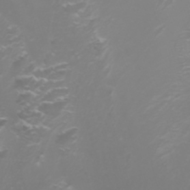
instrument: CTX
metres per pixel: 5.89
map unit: Nhu
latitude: -5.1620
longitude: -73.1593
